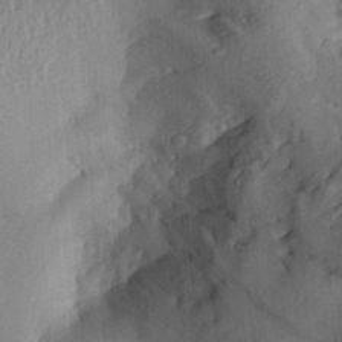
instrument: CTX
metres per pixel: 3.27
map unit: Aa
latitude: 29.3104
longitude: -133.0458
